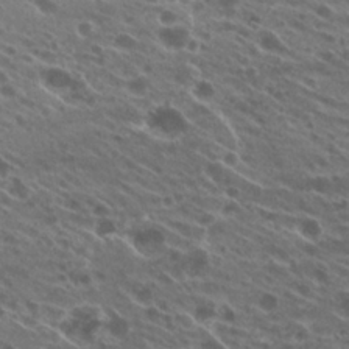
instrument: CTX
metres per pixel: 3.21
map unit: Hto
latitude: 24.7435
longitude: -40.4601
